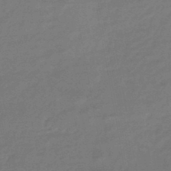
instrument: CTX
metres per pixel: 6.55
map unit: HNhu
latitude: -46.4440
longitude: 90.1606
